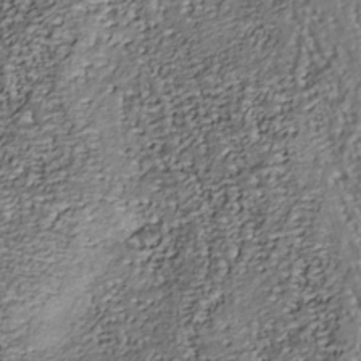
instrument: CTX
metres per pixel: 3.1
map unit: Nhu
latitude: -38.0094
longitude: -80.9892
